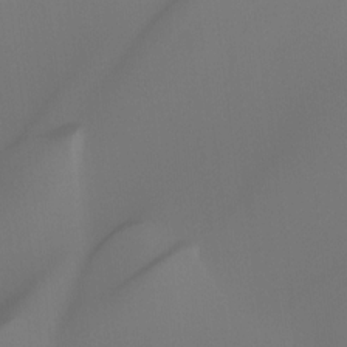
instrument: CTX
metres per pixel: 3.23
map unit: Hto
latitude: -8.5196
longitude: -46.4412
